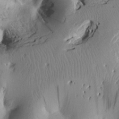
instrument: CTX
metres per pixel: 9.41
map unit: Htu
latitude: 1.9150
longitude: 176.2739
